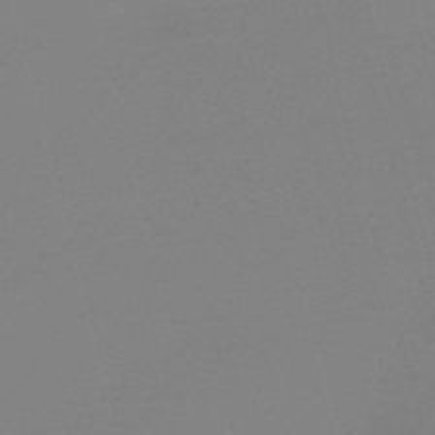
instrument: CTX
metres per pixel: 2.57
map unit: lHb
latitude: -48.6141
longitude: 68.2361
